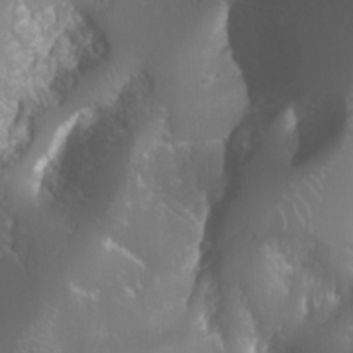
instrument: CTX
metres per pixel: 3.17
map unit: Nhu
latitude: -9.8611
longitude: -69.5749
